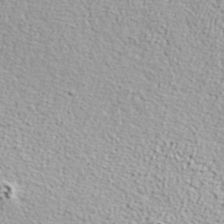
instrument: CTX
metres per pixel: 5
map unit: ANa
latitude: 37.1026
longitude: 14.1984
